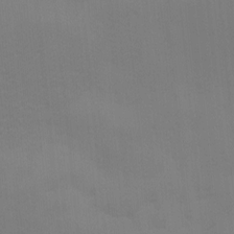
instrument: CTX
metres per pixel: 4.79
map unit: Ave
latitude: 2.3467
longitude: -112.7813
